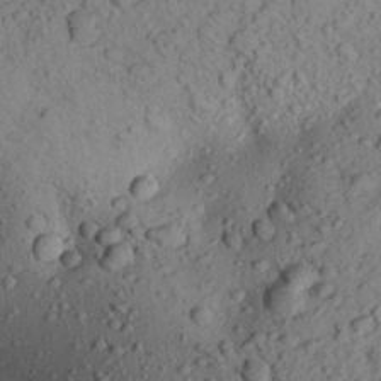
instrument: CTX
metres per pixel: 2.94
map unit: Aa
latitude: 22.9325
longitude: -148.1389
